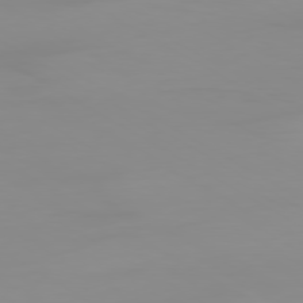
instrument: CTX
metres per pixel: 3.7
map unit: Ap
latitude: -79.8611
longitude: -77.8772
